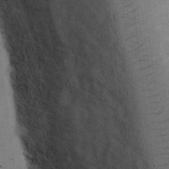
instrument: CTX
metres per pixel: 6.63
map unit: eHh
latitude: 23.6505
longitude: -69.8395
